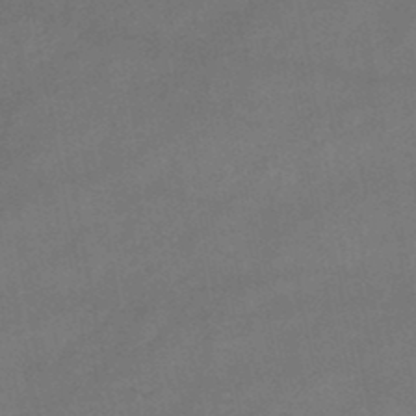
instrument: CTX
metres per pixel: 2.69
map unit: lHb
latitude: -47.1242
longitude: 62.3306
